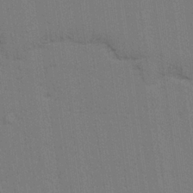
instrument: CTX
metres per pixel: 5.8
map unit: lAvf
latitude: 25.5749
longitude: -111.4993
